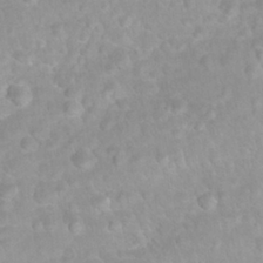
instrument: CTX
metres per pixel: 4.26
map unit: Nhu
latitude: 26.9325
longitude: -62.6680
